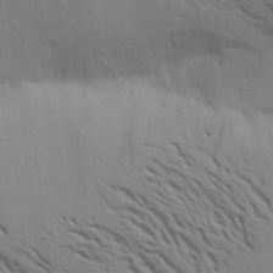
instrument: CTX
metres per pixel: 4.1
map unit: Aa
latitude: 16.1389
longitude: -147.6316
